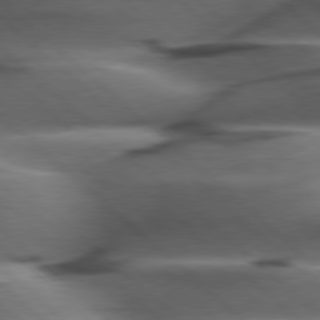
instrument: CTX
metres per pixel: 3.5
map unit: Hpe
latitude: 78.0255
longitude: -155.7827
